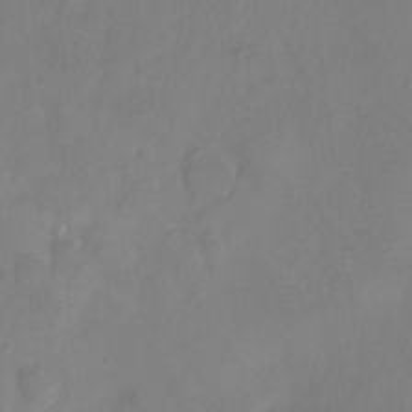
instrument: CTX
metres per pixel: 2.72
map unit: Hto
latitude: -11.8800
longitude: -40.0255
